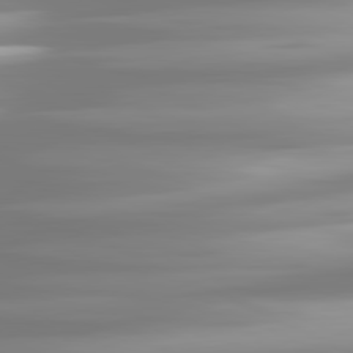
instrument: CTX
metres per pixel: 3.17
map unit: lApd
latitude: 81.4048
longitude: -139.4237
